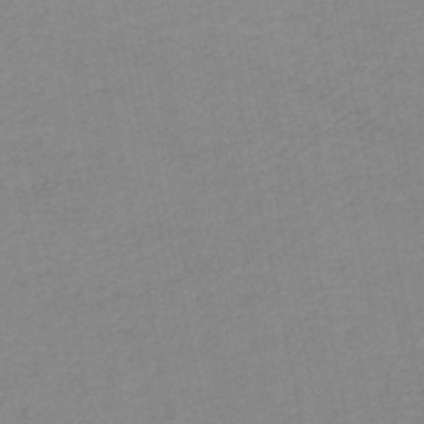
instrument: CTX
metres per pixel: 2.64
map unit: lHb
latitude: -46.8219
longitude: 60.8786
